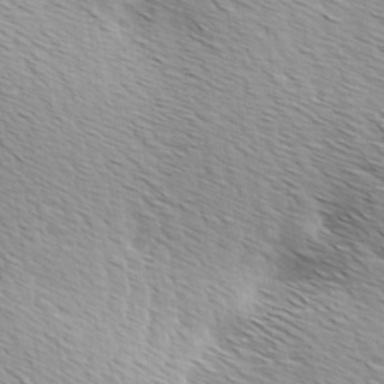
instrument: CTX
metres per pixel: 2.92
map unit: Ave
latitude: 9.8772
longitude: -107.2537
